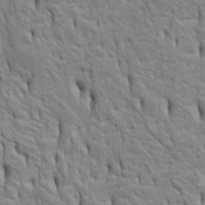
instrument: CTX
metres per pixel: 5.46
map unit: Htu
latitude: -5.1431
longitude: 151.3509
